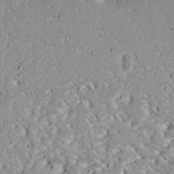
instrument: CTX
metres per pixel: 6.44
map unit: Aa
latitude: 13.7072
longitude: -140.2900
